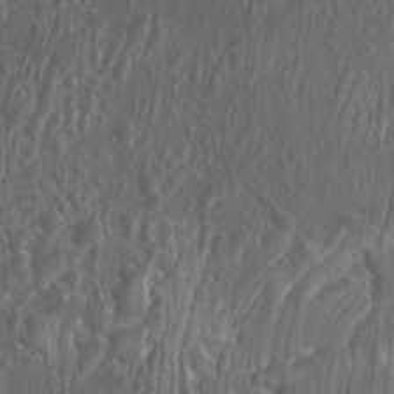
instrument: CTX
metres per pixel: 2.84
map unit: Htu
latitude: -10.8219
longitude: -73.5371
